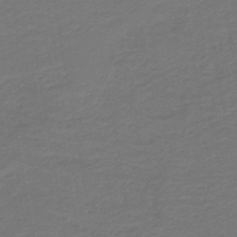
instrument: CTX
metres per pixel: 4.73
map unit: lHb
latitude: -42.9730
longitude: 53.0297
